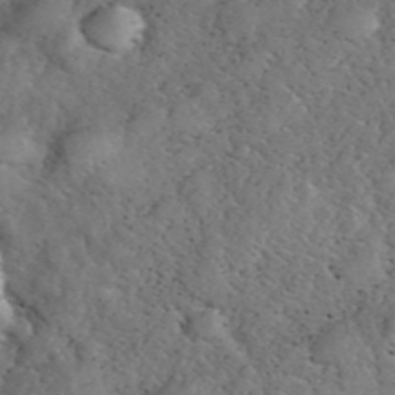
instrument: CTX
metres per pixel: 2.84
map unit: eHh
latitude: 40.7813
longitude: -56.9513
